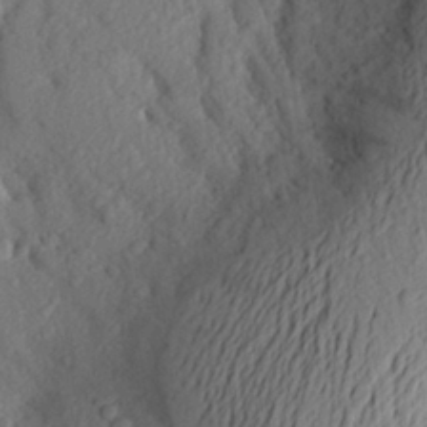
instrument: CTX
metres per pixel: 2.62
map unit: Aa
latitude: 26.3089
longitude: -146.0444
